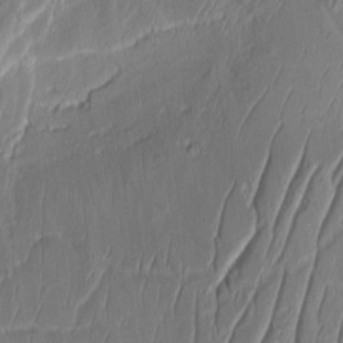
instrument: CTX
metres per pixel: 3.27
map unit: Aa
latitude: 8.4601
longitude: -131.4427
